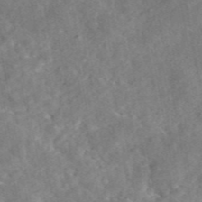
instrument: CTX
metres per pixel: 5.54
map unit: eAb
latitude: 46.6302
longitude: 127.8611
